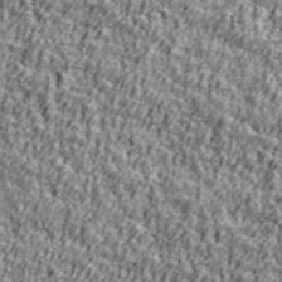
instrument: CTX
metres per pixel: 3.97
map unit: Ave
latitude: 42.2523
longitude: -111.9717
